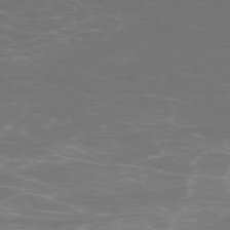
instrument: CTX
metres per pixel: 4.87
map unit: Ap
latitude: -74.3685
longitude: -75.9906
